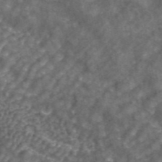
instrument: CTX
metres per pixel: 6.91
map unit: ANa
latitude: 43.6694
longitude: 25.3321
